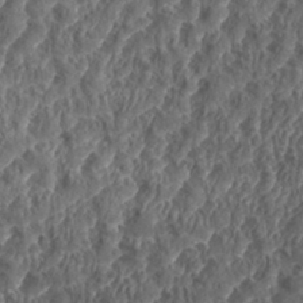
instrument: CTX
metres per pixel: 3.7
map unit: eHh
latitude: 35.0080
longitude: -137.9528
